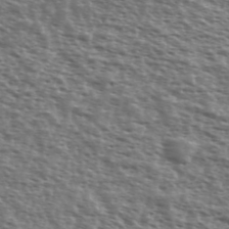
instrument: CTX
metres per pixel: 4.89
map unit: Ave
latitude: 39.4615
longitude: -111.8017
